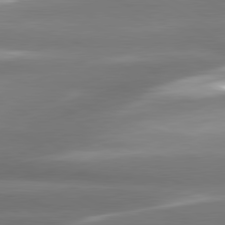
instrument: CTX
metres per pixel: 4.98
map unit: lApd
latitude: 80.4979
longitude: -135.8394
